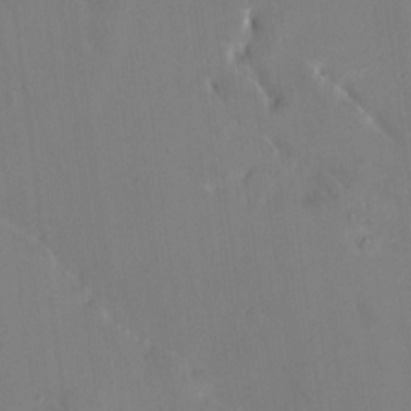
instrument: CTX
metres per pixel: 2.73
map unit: HNhu
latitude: 7.6505
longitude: 4.4629
